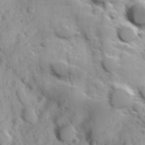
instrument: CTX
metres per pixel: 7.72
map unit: Hve
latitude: 24.2144
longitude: 147.1620
